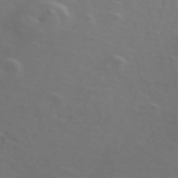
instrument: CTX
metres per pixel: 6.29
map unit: ANa
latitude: 49.9528
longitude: -81.5749
